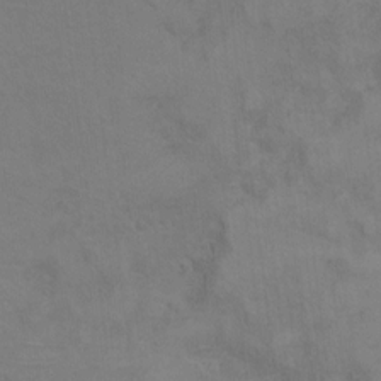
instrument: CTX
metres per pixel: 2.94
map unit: Ht
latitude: 10.9325
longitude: -32.9325
